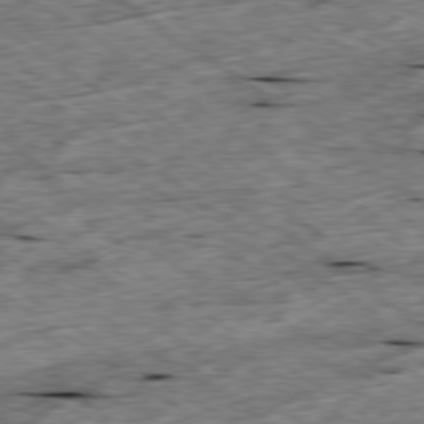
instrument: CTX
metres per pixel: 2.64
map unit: Ap
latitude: -79.5588
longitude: -87.5182
